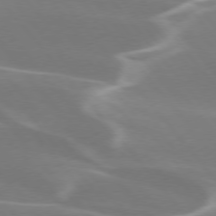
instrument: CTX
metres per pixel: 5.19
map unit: lApd
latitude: 75.5371
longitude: -63.1781
